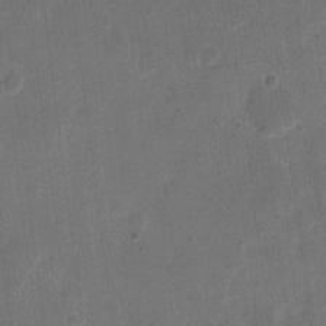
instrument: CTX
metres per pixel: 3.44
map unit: eHh
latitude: 11.8017
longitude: -66.8946
